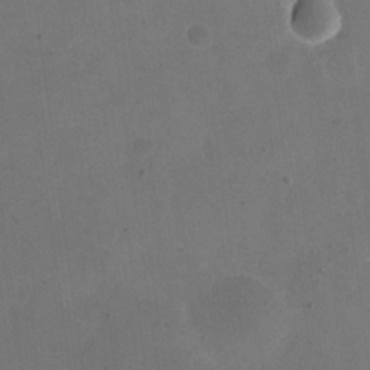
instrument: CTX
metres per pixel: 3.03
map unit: eHh
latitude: 19.8583
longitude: -65.1025
